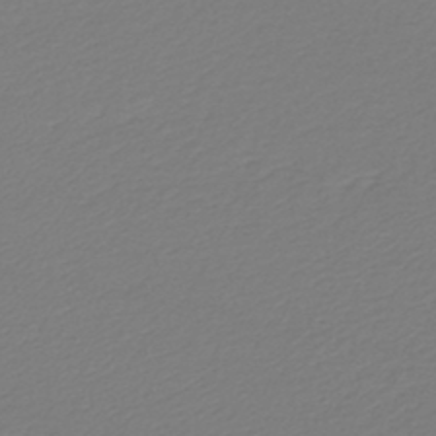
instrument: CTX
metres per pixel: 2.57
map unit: lHb
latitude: -43.2564
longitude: 69.5777
